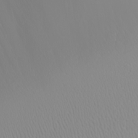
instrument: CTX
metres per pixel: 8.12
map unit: Nhu
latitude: -6.7463
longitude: -90.7057
